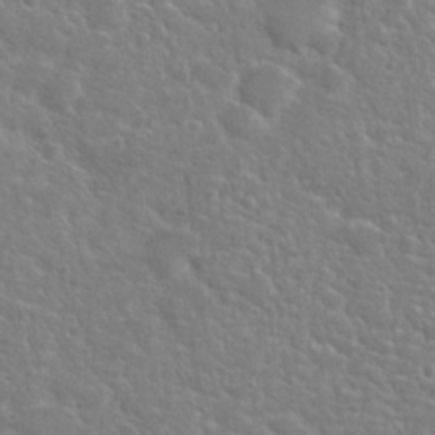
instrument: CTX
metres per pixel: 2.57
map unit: Hto
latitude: 20.6491
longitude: -36.6302
